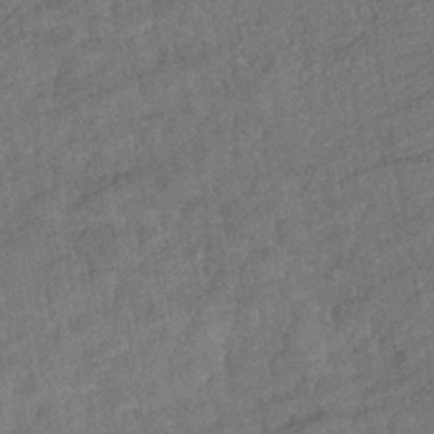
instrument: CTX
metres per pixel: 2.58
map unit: eHb
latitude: -39.7100
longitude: 77.8989
